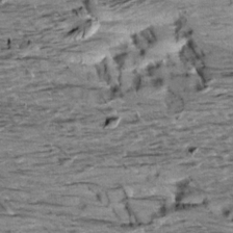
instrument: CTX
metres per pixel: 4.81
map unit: Aa
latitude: 9.7828
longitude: -141.3292
